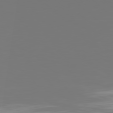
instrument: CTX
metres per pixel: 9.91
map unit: Hpe
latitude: 77.8772
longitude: -141.5182
